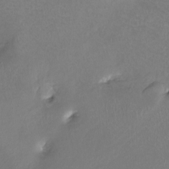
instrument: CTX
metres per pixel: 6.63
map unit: Hto
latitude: -14.1039
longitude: -42.3278
